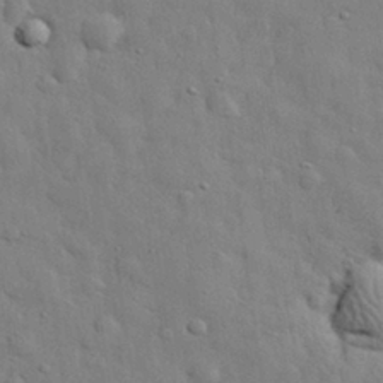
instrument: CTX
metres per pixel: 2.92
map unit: eHh
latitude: 29.8583
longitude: -76.0822
